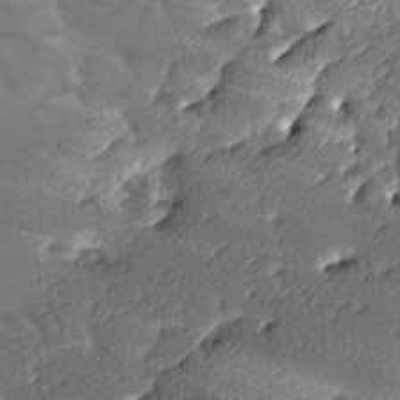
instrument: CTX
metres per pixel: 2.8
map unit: lAa
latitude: -10.6141
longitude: -125.4048
